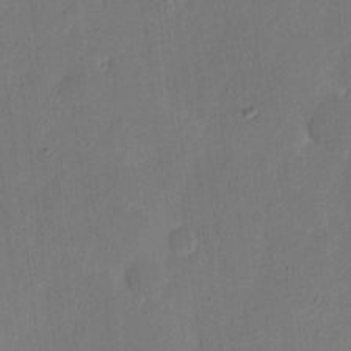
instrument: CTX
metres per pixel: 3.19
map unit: eHh
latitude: 6.8569
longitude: -66.6490
